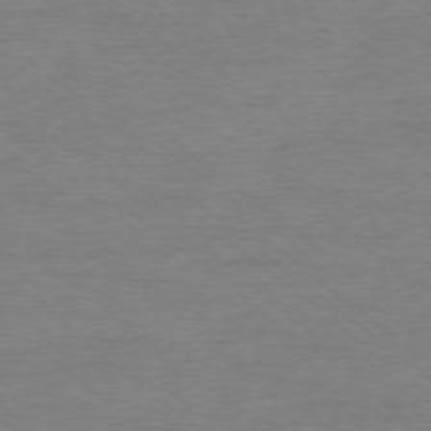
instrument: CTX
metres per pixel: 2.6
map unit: Ap
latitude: -78.4629
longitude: -89.5749
